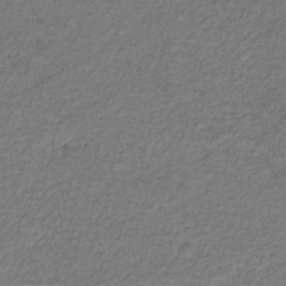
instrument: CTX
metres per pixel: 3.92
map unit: HNb
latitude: -31.6155
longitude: 60.2551
